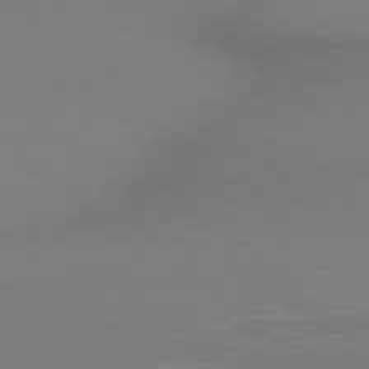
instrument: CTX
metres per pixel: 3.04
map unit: lApd
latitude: 78.9136
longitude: 179.1620
